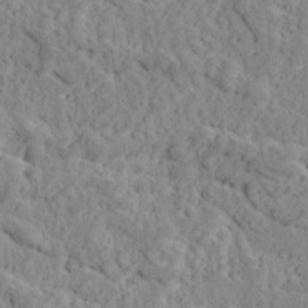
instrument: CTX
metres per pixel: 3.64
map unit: Ave
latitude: 18.3656
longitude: -135.2159
